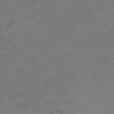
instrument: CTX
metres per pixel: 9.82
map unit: Hpe
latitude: -77.1053
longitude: -16.7813
